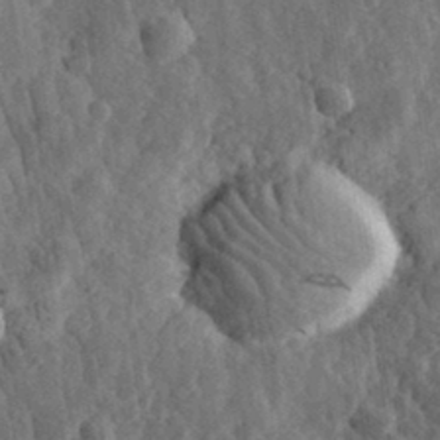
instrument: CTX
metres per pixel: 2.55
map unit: eHh
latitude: 33.0458
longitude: -79.8584
